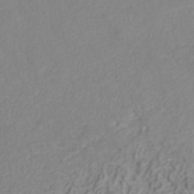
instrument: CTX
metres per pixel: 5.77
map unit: ANa
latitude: 40.4978
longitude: 22.0850
